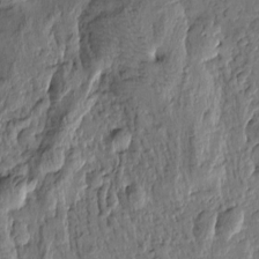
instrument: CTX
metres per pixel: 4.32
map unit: Htu
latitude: -0.5763
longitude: -176.5168
